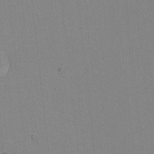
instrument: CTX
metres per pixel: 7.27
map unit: lHvf
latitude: -11.6533
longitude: -103.4426
